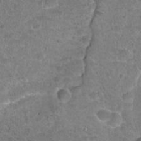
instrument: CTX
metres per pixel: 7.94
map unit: Hto
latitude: 21.8773
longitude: -48.2145
